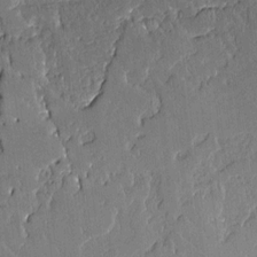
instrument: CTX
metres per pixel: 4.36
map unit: Aa
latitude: 11.8583
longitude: -128.0255
